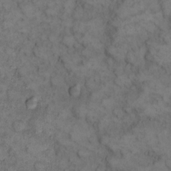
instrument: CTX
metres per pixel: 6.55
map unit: eHh
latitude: 13.5182
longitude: -64.6301
